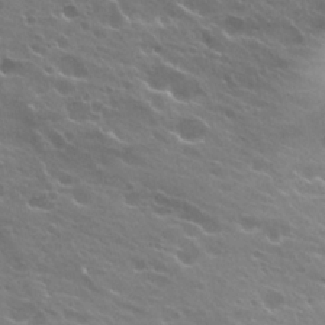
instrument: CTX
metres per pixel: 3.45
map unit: Hto
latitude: 24.8757
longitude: -37.5749
